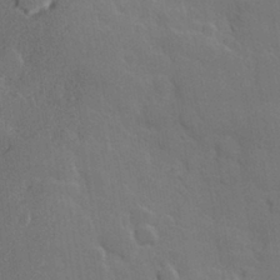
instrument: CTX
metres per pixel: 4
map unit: Hve
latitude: 24.7435
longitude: 150.2362
